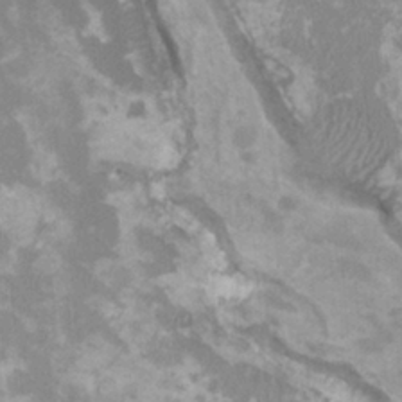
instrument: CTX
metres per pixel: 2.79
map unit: HNhu
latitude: 3.0836
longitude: -4.3089
